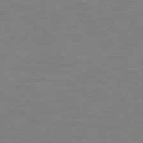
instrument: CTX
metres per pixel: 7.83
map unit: Ap
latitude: -76.9542
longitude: -76.9136
